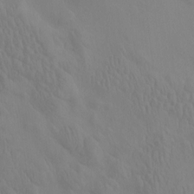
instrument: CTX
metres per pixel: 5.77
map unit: eHh
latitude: -1.1620
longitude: 15.0676
